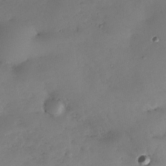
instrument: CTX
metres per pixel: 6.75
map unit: Nhe
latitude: -35.1053
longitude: -144.3089
